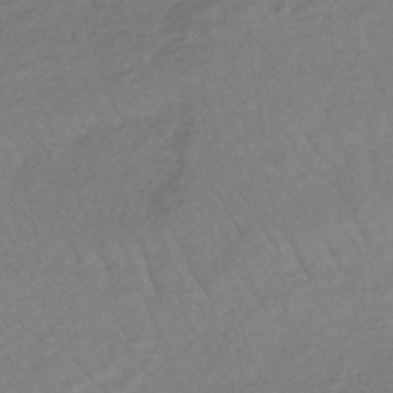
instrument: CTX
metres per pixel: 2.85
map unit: lHb
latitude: -35.1242
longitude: 69.4643
